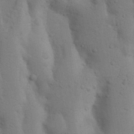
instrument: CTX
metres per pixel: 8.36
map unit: Nhu
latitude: 17.8205
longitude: -75.9150
